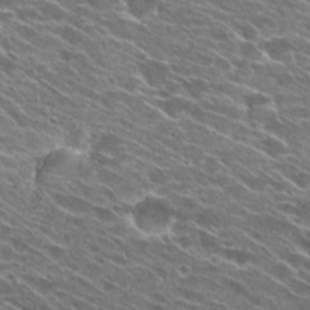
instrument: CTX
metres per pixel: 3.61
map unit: Hto
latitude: 24.8946
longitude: -41.8961
